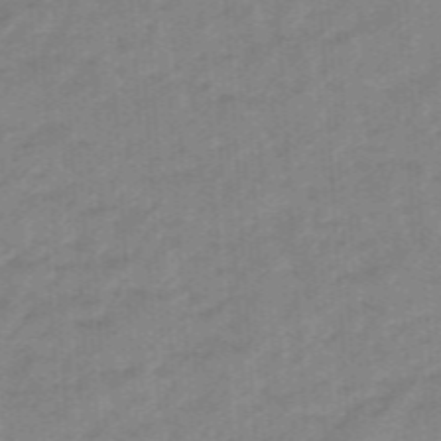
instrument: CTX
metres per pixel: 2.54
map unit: eHb
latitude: -46.3306
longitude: 83.3510
